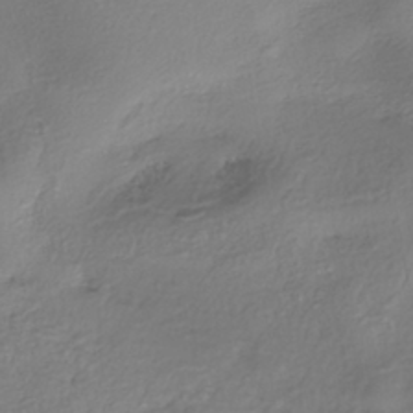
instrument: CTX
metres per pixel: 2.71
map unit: eHh
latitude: -41.8800
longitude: 122.1984
